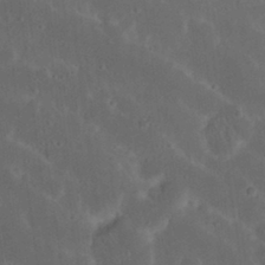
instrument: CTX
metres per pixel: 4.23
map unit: Nhu
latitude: 22.9136
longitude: -70.8191
